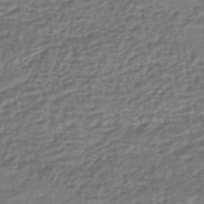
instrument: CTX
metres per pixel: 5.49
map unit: HNhu
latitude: -42.8408
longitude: 107.1242
